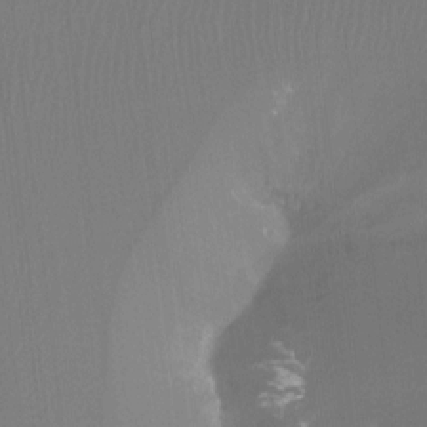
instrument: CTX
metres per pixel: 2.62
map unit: Htu
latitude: -12.4440
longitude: -46.6680
